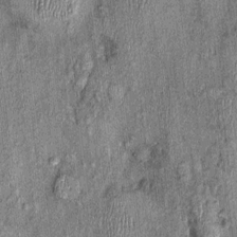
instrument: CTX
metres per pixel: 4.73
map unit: Nhu
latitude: -0.2740
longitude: -15.1404
